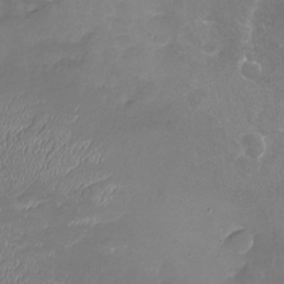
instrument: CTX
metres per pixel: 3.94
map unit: Nhu
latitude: -19.4454
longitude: -57.0269
